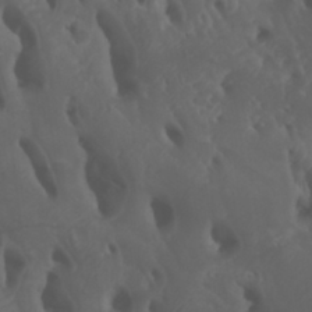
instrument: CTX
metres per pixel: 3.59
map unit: Htu
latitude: -6.4818
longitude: -76.5356
